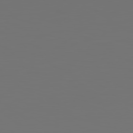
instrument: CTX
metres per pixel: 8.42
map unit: Hpe
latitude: 78.9892
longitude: -139.5749
